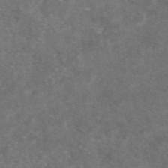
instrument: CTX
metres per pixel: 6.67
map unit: eAb
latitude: 47.4049
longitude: 111.1431
